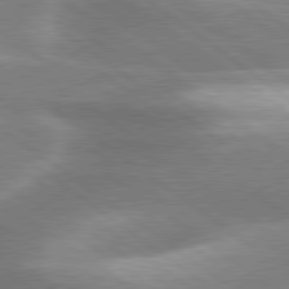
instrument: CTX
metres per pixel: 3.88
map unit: lApd
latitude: 80.2711
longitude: -119.2726
